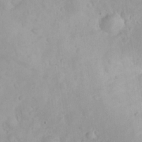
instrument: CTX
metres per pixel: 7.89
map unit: eHh
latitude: 25.1592
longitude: -63.5749
